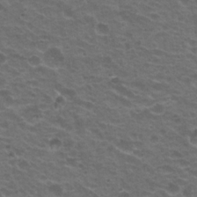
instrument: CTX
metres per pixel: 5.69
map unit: Hto
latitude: 19.9906
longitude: -32.1200
